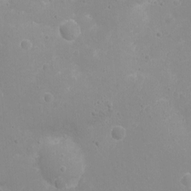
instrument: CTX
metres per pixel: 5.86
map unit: Nhu
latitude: -11.5777
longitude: -37.9528
